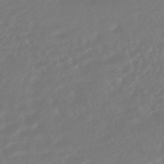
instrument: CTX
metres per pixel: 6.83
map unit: HNhu
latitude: -45.9745
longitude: 104.0094
